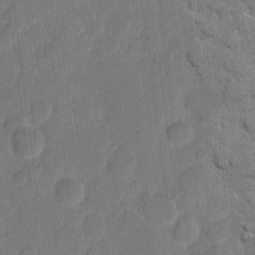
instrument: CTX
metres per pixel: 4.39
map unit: eHh
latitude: 8.2334
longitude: -65.5560
